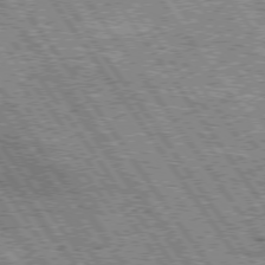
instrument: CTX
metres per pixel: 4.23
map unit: Hpe
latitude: 74.6491
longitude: -154.2900
